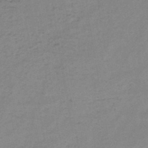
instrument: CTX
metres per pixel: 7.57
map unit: HNb
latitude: -46.1794
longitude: -38.8380
